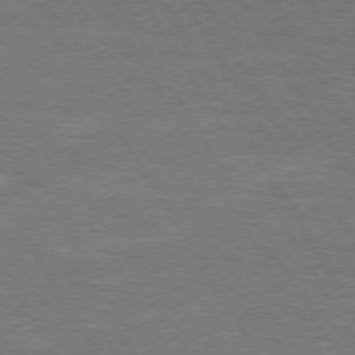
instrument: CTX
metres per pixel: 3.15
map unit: Hpe
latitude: 72.3279
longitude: -124.5734
